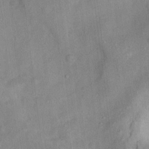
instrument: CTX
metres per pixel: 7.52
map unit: Ht
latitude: 11.9906
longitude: -40.3278
